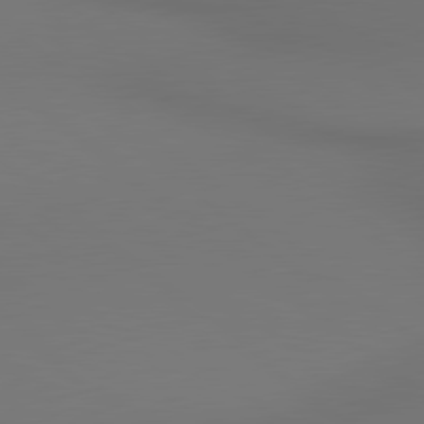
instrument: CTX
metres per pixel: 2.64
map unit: lApd
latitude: 80.5546
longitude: 154.6141
